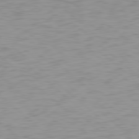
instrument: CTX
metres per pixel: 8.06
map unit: Hpe
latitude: 78.3845
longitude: -168.8002
